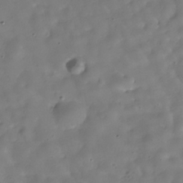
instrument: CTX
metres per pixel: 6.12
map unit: Hve
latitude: -31.1620
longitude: 95.0108
